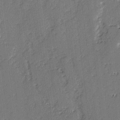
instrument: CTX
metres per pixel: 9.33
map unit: lAvf
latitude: -3.0675
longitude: -107.5560
